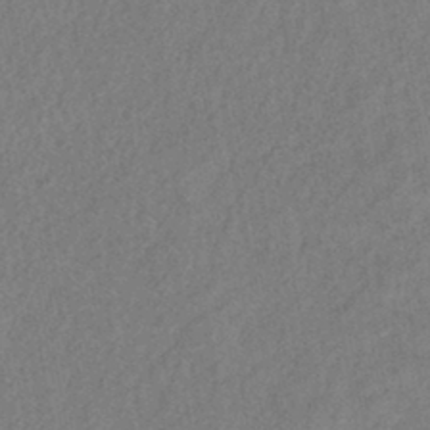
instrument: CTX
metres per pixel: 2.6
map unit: eHb
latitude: -42.4628
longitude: 84.3117
